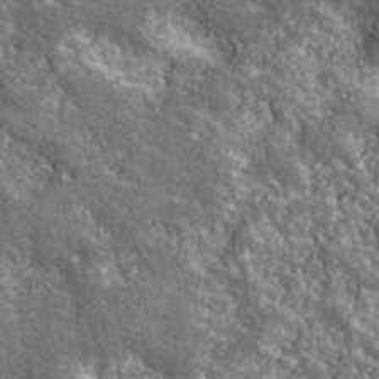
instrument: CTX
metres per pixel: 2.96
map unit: eHh
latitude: 42.4601
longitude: -91.1970
